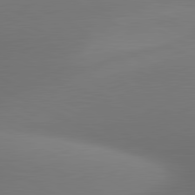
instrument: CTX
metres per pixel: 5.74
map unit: lApd
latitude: 80.9514
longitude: 132.1606
